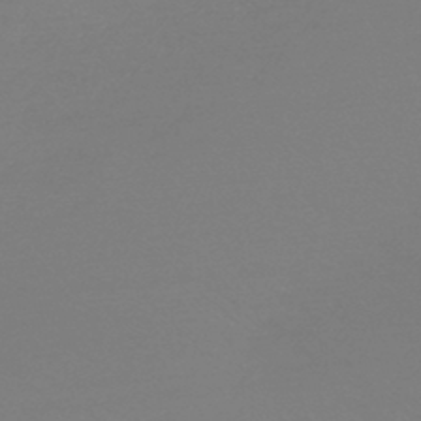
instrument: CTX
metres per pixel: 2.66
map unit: HNb
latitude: -44.9542
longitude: -44.0633
